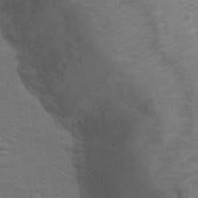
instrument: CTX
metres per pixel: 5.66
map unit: Hto
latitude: 17.5749
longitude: -38.4412
